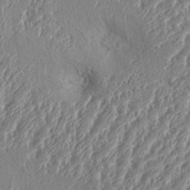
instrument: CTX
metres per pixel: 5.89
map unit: Aa
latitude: 34.4223
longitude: -135.6883
